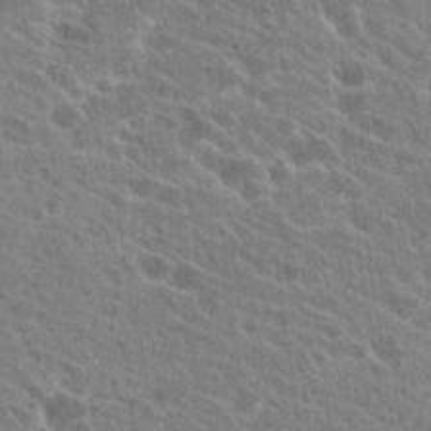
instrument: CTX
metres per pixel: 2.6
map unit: Hto
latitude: 24.4601
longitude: -39.3859
